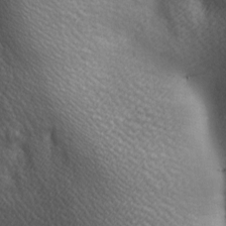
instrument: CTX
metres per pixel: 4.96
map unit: lAa
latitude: -6.1417
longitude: -121.8017
